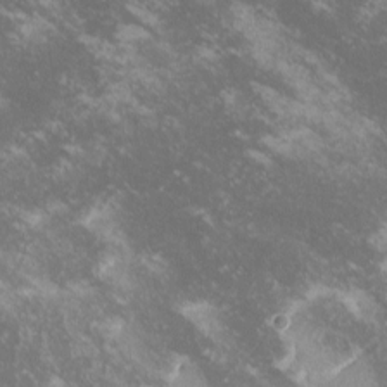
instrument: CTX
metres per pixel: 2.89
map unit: lHvf
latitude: -14.0283
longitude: -99.8205
